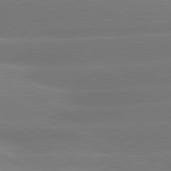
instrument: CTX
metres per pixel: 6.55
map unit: lApd
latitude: 80.6868
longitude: -150.4790
